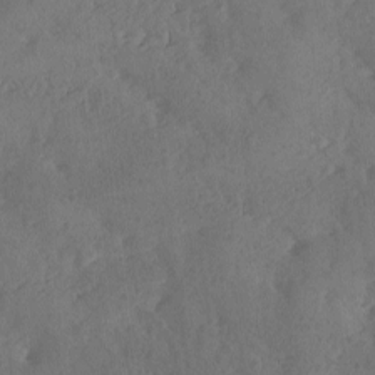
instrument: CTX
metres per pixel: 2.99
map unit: Ave
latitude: -9.6911
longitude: -118.4601
